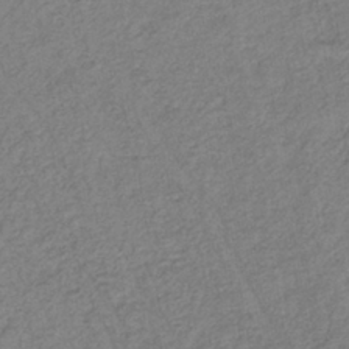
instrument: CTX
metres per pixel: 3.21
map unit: lHb
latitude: -37.0864
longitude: 68.4817
